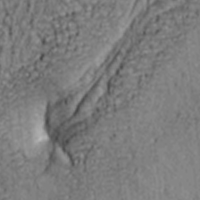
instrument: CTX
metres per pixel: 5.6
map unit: lAa
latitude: 5.7450
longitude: -114.8380
